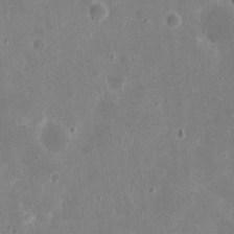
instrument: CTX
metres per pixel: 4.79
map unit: eHh
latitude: 8.1011
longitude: -69.0648
